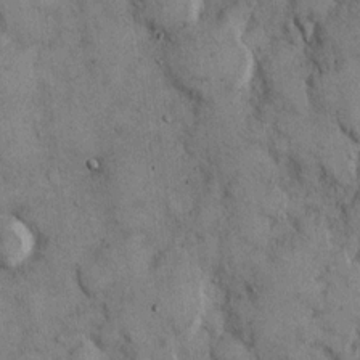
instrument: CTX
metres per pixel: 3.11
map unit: Hto
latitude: 13.1592
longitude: -60.2333
